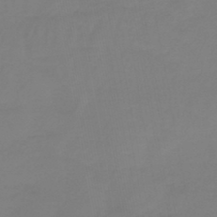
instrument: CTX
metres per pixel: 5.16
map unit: lHb
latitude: -41.8044
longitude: 63.9367
